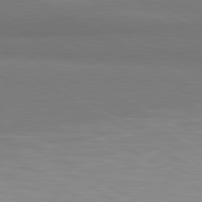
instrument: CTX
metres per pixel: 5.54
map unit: lApd
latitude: 81.2537
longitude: 160.5952
